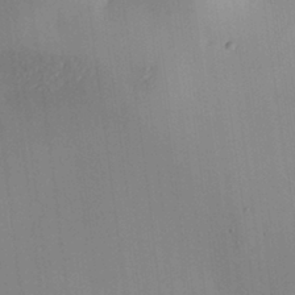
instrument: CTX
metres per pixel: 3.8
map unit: HNhu
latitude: 10.1956
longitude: 22.5763
